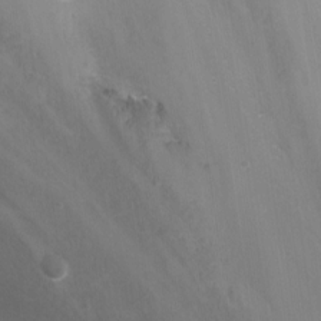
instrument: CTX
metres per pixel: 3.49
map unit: Nhu
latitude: -11.8989
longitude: -48.9703
